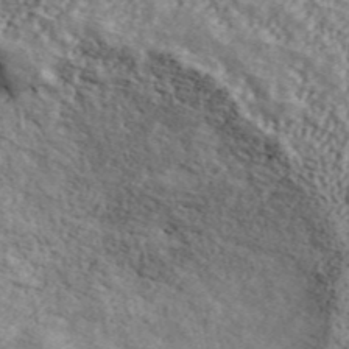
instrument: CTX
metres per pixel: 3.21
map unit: ANa
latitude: 45.2915
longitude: 45.0486
